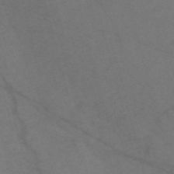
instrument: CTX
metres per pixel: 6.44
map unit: Nve
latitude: -58.1794
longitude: 51.2943
